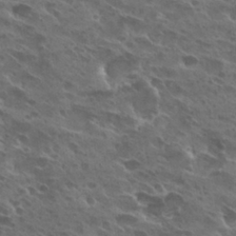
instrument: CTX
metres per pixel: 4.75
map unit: Hto
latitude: 26.4979
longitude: -40.6868
